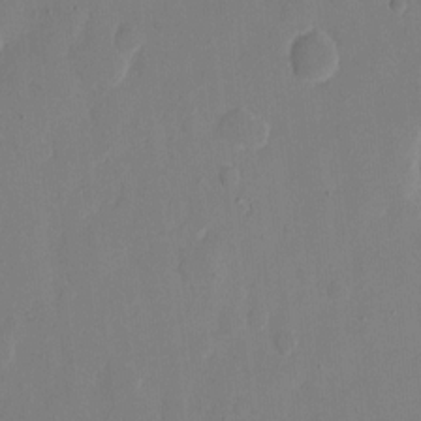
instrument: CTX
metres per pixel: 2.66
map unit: eHh
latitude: 9.7261
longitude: -67.8394
